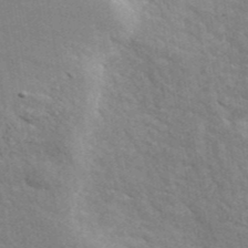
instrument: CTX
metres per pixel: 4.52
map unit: ANa
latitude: 41.7638
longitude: 29.2187
